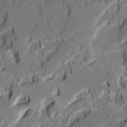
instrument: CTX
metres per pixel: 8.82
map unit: Ave
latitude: 19.4615
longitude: -128.4601
